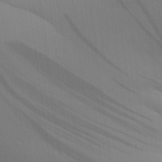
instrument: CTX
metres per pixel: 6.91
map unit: Aa
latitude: 29.3293
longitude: -134.8569
